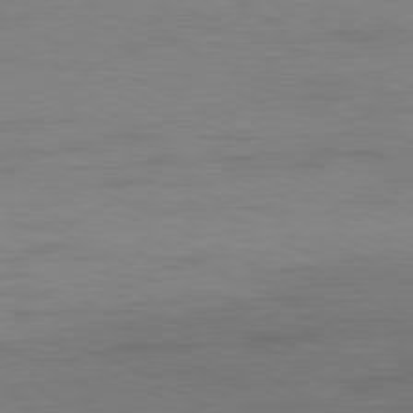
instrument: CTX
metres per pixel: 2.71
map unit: Ap
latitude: -81.0676
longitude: -85.8772
